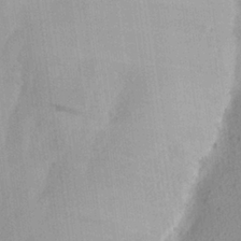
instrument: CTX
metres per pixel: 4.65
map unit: Aa
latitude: 26.7057
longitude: -146.2901
